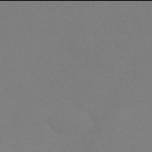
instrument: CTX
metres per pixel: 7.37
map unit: HNhu
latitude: -42.0094
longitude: 93.9556
